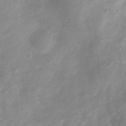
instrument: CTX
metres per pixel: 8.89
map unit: Nhu
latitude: 7.3860
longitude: -23.1214
